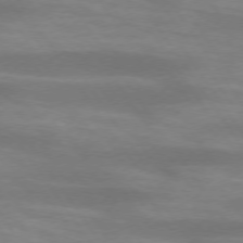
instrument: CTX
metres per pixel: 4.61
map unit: lApd
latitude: 73.9339
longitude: -54.2900
